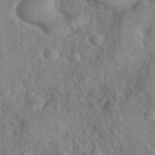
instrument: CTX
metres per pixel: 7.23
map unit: eHh
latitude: 40.4601
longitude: -56.4601
